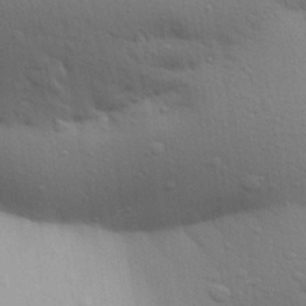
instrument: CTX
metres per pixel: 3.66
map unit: Aa
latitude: 30.2523
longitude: -147.4238
